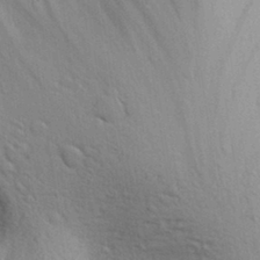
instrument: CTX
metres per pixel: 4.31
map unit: Aa
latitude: 30.3279
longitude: -135.5182
